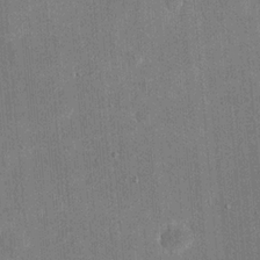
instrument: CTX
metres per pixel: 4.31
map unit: eHh
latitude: 19.7449
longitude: -68.1389
